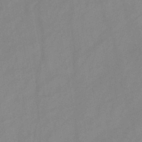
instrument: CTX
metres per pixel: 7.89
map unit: HNb
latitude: -45.8989
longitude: -38.6301
